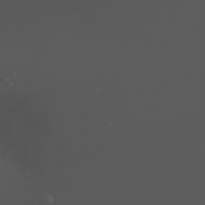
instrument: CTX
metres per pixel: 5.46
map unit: Htu
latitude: -5.3509
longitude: -88.4979
